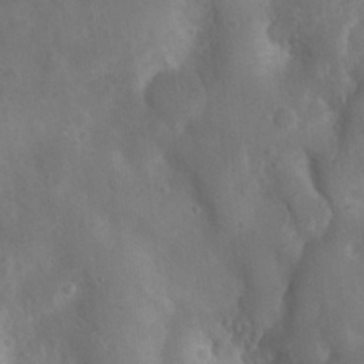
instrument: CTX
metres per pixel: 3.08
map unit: Nhu
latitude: 8.1011
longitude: -21.2726
